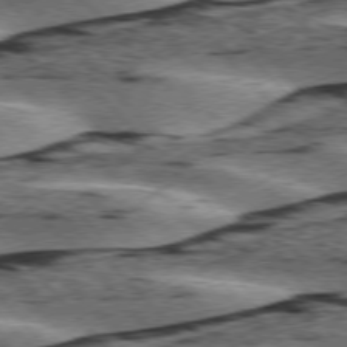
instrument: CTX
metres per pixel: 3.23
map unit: lApd
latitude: 76.3278
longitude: -78.2145
